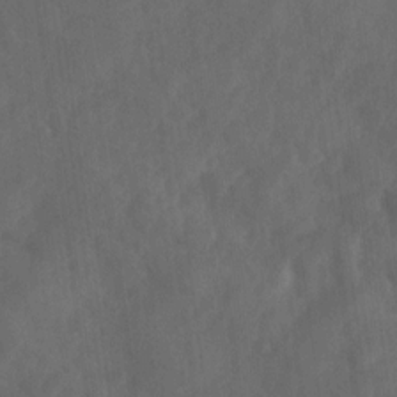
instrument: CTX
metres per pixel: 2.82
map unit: Ave
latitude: 17.7828
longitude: -131.7828
